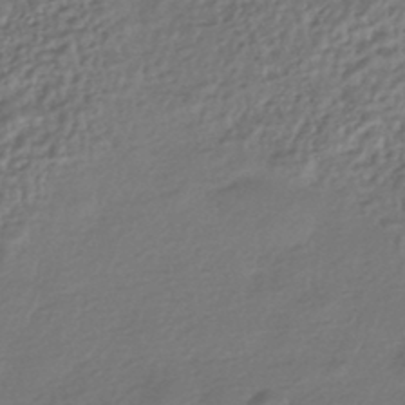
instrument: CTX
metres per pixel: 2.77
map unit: HNhu
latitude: -42.5951
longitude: 94.7274
